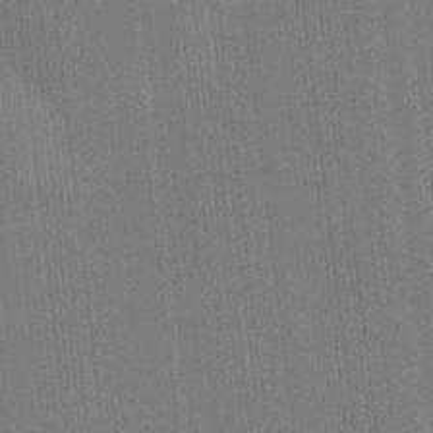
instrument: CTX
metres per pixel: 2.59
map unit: HNhu
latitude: 8.2145
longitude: 16.1039
